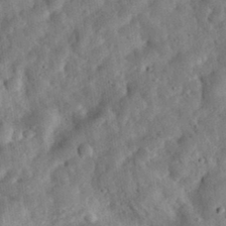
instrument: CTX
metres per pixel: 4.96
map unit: eHh
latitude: 32.9136
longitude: -75.4238
